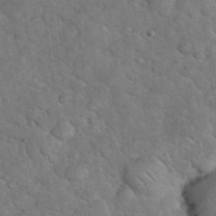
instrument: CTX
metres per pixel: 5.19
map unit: eHh
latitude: 37.1214
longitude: -66.9324
